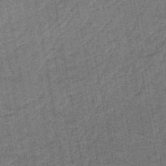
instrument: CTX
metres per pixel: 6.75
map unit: lHb
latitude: -43.7099
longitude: 65.3888
